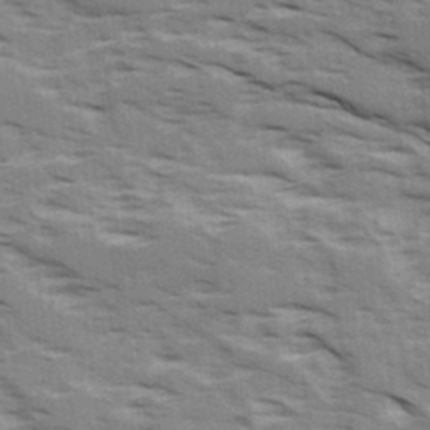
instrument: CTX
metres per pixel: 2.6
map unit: Ave
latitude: 16.3845
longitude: -129.8016
